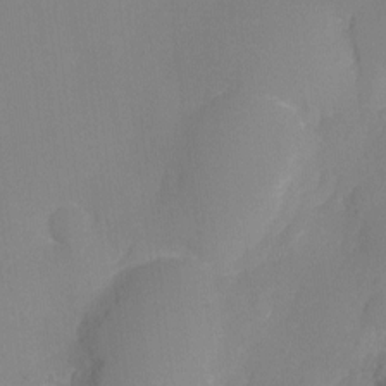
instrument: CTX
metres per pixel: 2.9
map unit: Ht
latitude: -8.4440
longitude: -24.9891
